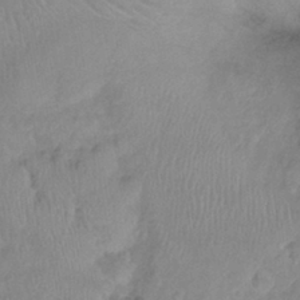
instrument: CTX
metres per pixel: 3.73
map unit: Ht
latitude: -1.0298
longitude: -33.0270
